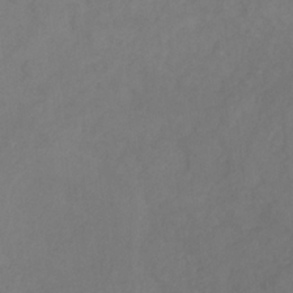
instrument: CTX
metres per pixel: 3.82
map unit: HNb
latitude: -31.0297
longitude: 64.0661
